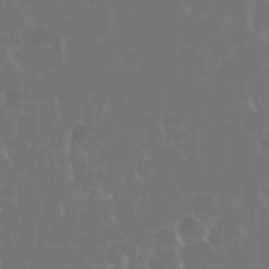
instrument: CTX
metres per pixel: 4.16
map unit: Nhu
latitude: 28.2333
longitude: -62.8758
